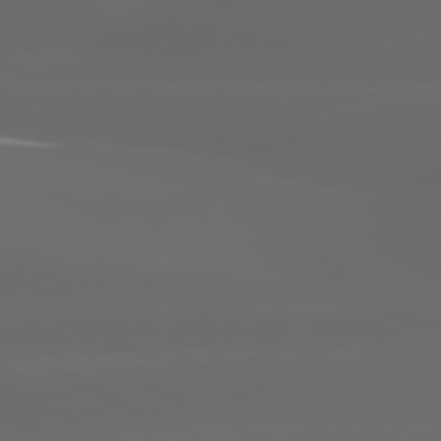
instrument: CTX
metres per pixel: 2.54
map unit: lApd
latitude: 80.7057
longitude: -137.4049
